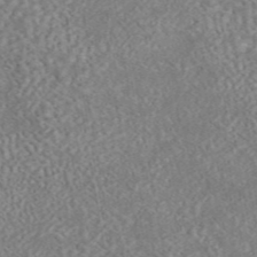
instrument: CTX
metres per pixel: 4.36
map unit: eAb
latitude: 44.7246
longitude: 124.5574
